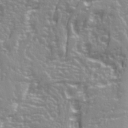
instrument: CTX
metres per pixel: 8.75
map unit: Ave
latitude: 22.4412
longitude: -132.8947
